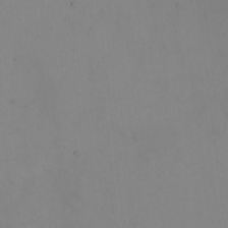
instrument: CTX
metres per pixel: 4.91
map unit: eHh
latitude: -1.9745
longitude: -74.5168
